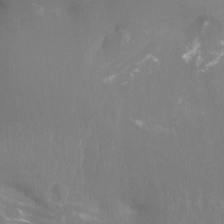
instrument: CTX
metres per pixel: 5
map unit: Aa
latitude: -12.9542
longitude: -68.2145
